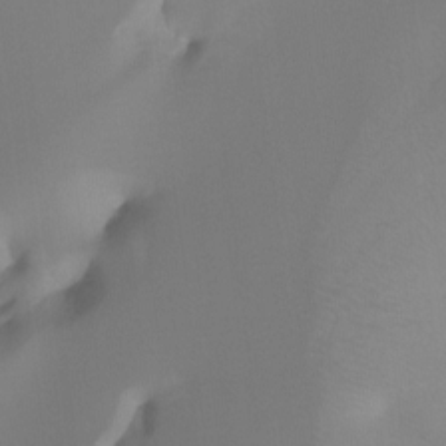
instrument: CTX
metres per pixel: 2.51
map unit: Hto
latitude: -7.6533
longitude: -50.0255
